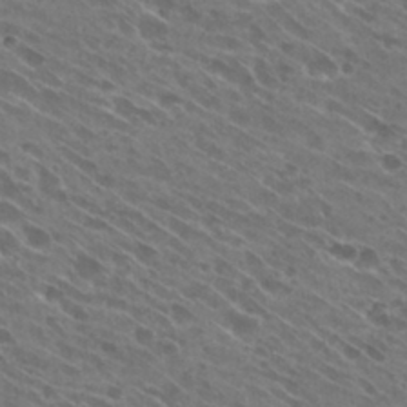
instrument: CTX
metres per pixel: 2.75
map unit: Hto
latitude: 29.0647
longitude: -44.2333
